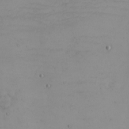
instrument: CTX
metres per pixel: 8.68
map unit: eHh
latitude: -5.8044
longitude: -80.7246
